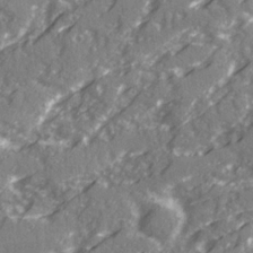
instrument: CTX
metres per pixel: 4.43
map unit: Ave
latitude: 20.5546
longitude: -131.0270
